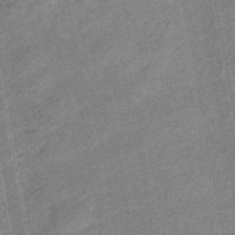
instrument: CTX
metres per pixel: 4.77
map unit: eHb
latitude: -45.1431
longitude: 89.0297
